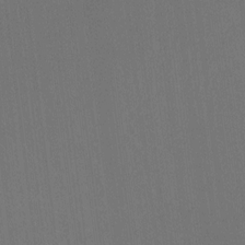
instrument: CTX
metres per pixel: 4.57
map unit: Ht
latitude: -8.1606
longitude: -39.0080
